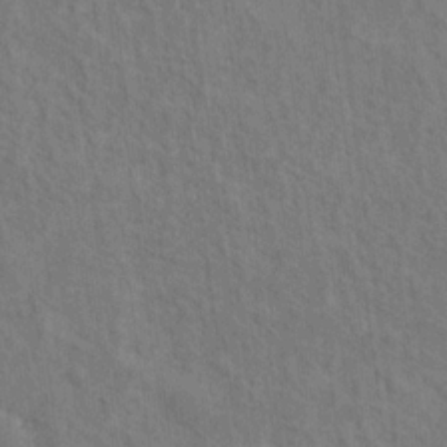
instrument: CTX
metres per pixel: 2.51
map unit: Hto
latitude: 14.5357
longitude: -38.2522
